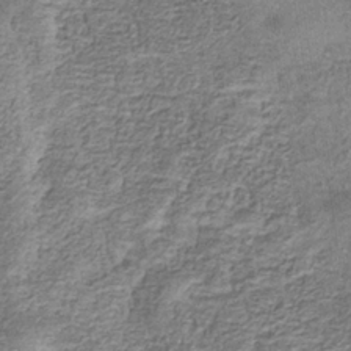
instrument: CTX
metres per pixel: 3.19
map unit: eHb
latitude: -34.7652
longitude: 77.7100
